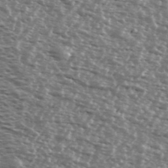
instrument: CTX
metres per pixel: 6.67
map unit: Ave
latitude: 39.2537
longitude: -112.4790
